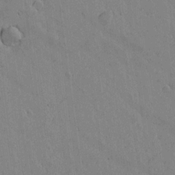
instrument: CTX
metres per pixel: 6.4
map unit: lAvf
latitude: 15.2726
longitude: -125.6882
